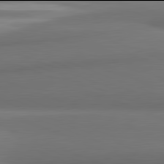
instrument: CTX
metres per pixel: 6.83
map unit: lApd
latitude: 81.9906
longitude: 170.1606
